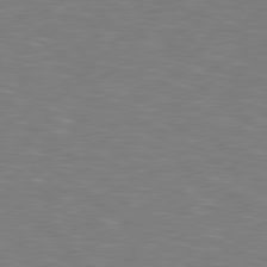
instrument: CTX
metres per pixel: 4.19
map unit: lApd
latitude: 78.9514
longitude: -177.8205
